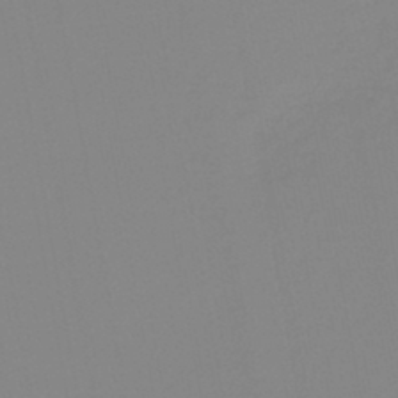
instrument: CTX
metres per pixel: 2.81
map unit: lHb
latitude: -44.8975
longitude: 56.3306
